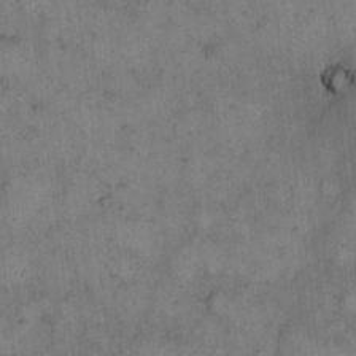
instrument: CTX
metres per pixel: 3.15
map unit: eHh
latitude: 12.0633
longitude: -62.4979
